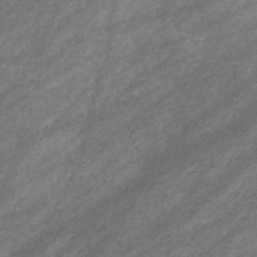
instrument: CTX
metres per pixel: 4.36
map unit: eHb
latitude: -32.5196
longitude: 70.7463
